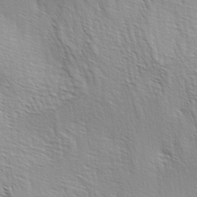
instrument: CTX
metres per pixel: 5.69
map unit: lAa
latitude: -4.7652
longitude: -121.6694
